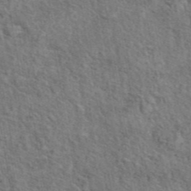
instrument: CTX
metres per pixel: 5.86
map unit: eAb
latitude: 43.9150
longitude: 113.8611
